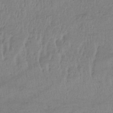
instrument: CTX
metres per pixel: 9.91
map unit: eHb
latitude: -32.9542
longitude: 68.3117
